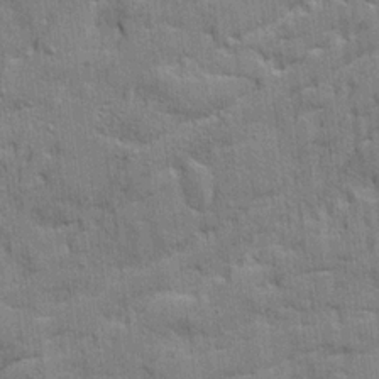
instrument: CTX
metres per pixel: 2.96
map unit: Ave
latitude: 20.1011
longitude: -129.3670
